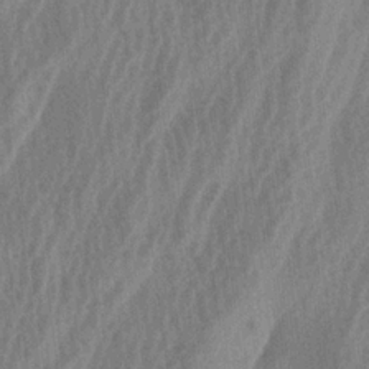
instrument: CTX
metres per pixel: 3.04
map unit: lAa
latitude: -6.1983
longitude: -129.3104
